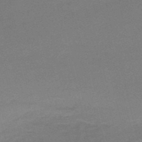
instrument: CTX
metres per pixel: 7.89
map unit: HNb
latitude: -50.6140
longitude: -41.5182
